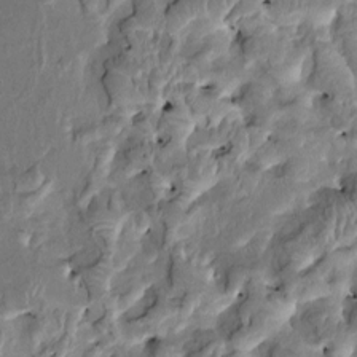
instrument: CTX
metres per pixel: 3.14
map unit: HNhu
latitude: 4.9136
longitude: 9.3887
